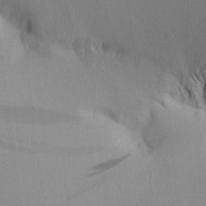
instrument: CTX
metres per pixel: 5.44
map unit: Aa
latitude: 26.1389
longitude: -142.5357
